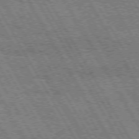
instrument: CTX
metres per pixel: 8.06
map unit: Hpe
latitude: 73.0837
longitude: -142.3467
